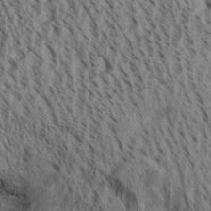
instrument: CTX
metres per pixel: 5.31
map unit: Aa
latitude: 31.1592
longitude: -137.3671
